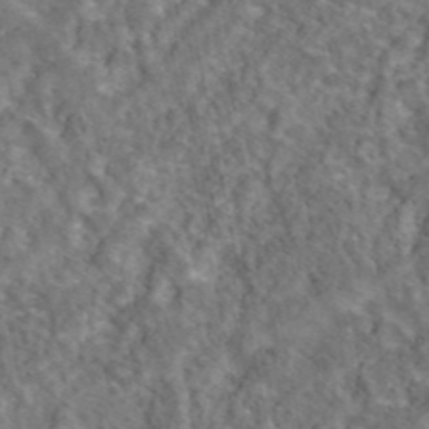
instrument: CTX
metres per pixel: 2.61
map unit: eAb
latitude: 43.6505
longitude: 108.0094
